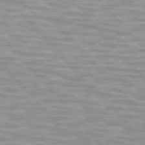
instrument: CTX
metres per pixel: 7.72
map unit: lApd
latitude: 74.7057
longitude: -61.0458
